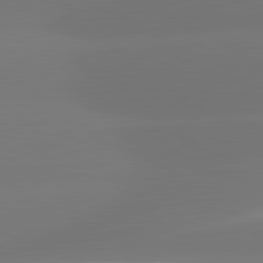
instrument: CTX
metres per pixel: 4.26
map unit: lApd
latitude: 81.4804
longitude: -164.1956
